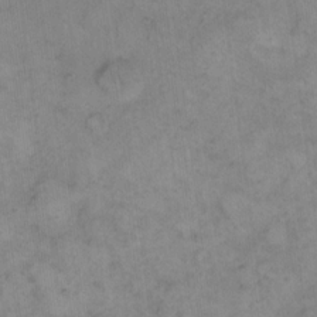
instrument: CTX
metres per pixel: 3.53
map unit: eHh
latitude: 14.7813
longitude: -66.2900
